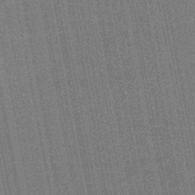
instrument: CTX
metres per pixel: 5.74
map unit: HNb
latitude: -45.6344
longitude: 52.9541
